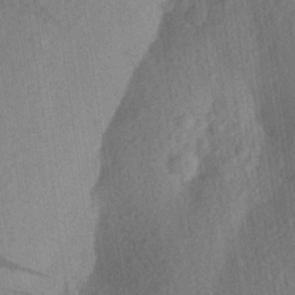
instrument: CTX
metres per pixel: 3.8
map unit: Aa
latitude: 23.8205
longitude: -147.7828
